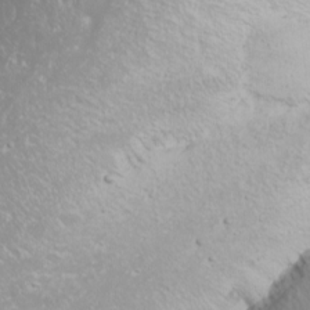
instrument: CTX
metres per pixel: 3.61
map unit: Nhu
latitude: -10.4440
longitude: -68.2144
